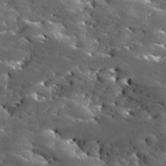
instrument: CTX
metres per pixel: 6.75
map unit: Ave
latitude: 18.3467
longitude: -136.6113
